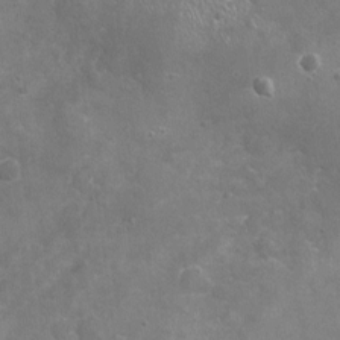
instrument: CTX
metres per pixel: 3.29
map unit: Nhu
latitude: -17.6344
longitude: -57.1214
